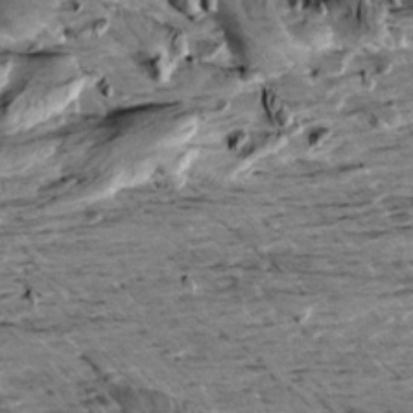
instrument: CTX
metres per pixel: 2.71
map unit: Aa
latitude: 10.0822
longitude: -141.1214
